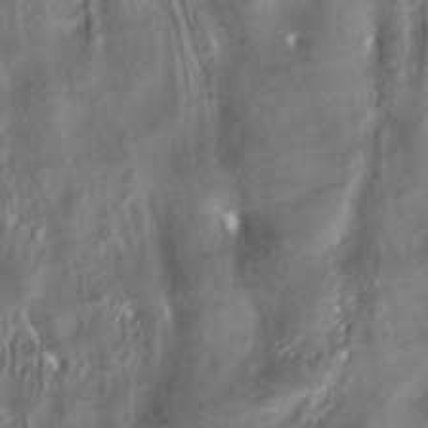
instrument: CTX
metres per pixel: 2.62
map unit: ANa
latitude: -38.5952
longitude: 97.2565
